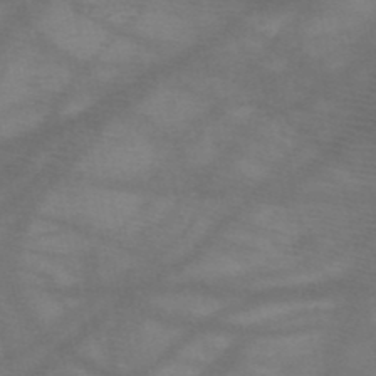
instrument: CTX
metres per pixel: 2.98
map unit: HNb
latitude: -48.2740
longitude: -40.9891
